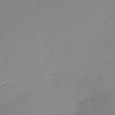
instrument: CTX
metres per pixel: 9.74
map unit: HNb
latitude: -40.0283
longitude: 50.0283
